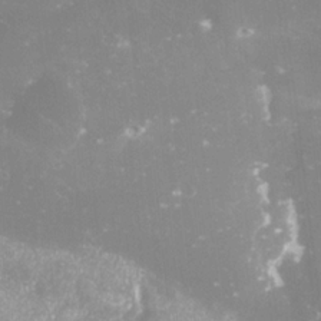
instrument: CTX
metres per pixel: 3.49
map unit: Nve
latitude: -18.0850
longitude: -59.3671
